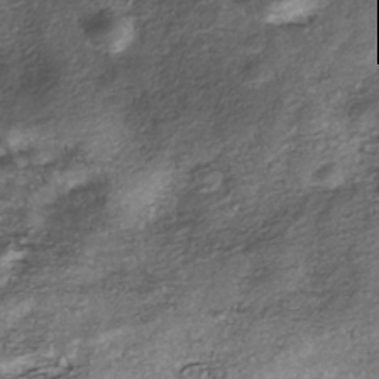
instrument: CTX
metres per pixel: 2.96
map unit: Nhe
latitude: -39.7667
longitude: -116.2334
